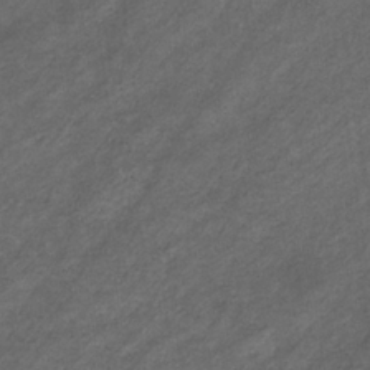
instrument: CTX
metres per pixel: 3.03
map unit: eHb
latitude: -32.3684
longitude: 70.8030
